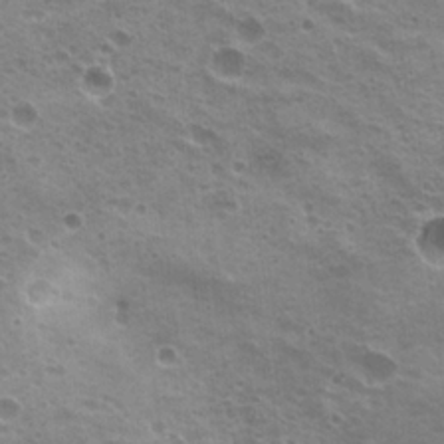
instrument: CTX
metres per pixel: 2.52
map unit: Hto
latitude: 20.2901
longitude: -31.8584
